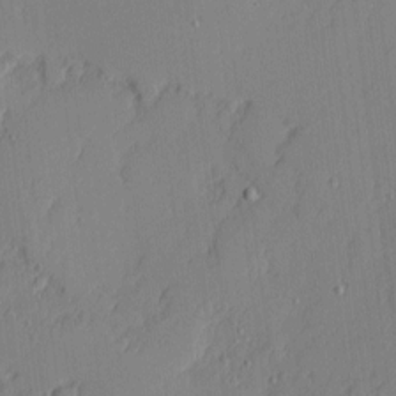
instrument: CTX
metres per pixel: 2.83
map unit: eHh
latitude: 4.1767
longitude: -76.0822
